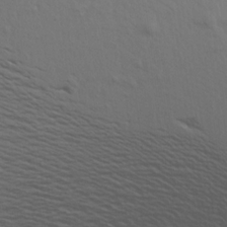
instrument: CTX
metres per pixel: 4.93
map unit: Aa
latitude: 17.2915
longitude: -144.9136
